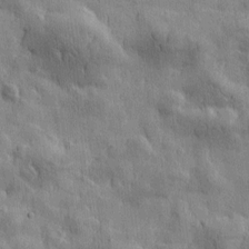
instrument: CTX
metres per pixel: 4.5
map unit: Htu
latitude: 0.9136
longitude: -175.8206
